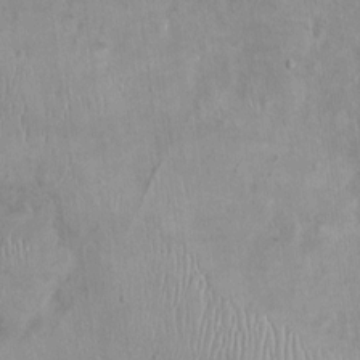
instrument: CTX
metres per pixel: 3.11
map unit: Nhu
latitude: 0.3467
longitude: -15.4427
